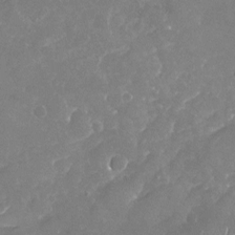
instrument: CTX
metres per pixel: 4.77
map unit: Nhu
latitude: -17.3888
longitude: -58.1011
